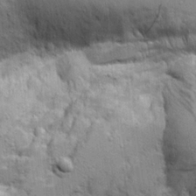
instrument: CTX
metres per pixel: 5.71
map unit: Aa
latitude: 16.6868
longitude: -125.1970
